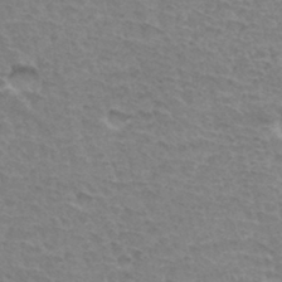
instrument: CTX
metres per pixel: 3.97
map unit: Hto
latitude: 34.1011
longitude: -45.8961
